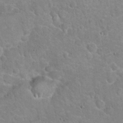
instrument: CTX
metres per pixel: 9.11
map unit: Hto
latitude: 20.9136
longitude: -47.9528
